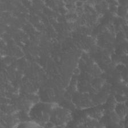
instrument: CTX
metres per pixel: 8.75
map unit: eHh
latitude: 34.1011
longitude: -65.2159
